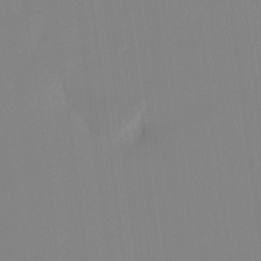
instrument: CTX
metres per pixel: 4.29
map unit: Ht
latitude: -14.5007
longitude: -51.6505
